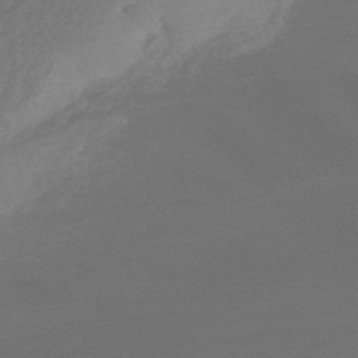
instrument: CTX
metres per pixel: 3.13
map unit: HNhu
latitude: -45.8989
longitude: 91.7856
